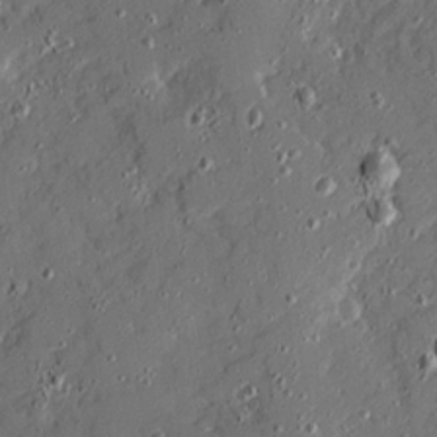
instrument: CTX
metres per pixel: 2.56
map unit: Ave
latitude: 19.5560
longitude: -128.9136
